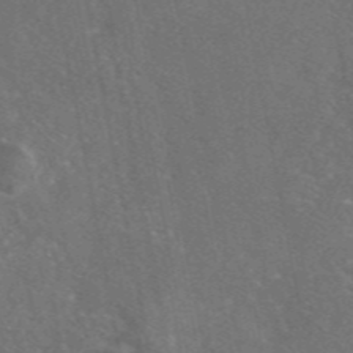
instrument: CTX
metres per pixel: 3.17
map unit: eAb
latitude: 46.7813
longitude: 111.9745
